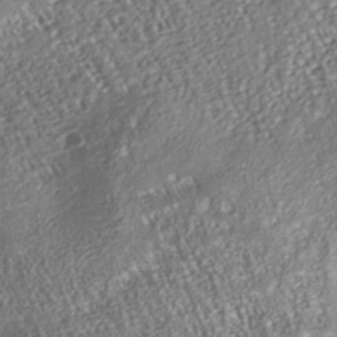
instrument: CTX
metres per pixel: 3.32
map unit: Nhu
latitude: -38.3495
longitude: -80.7057
